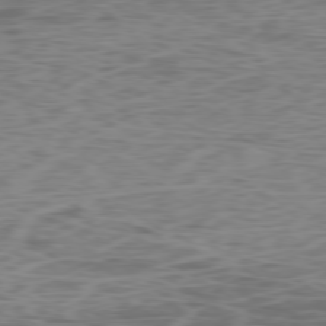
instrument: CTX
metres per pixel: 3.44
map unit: Ap
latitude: -78.6707
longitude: -75.2159
